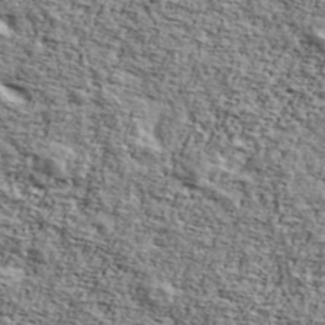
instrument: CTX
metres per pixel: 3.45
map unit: Ave
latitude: 42.6302
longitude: -110.0822
